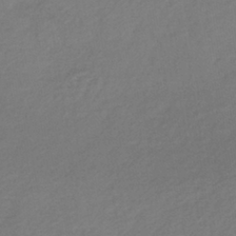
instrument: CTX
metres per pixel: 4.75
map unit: lHb
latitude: -37.8611
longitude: 70.9164
